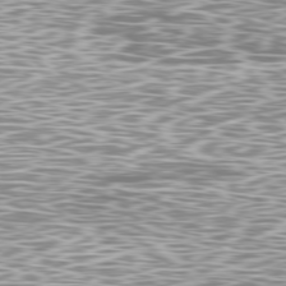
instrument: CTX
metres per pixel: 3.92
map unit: Ap
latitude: -79.8800
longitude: -71.7827
